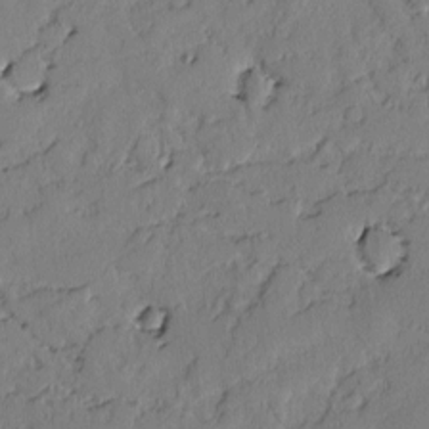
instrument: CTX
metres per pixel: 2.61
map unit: lAvf
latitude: -2.4817
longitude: -106.2900
